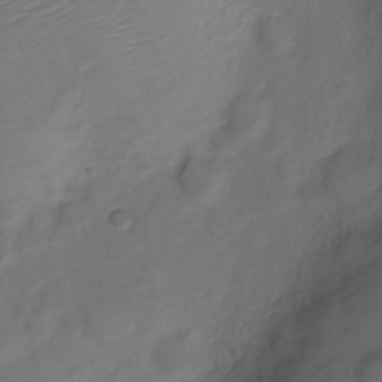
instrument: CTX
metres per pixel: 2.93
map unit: Nve
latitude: -20.3873
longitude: 107.0487
